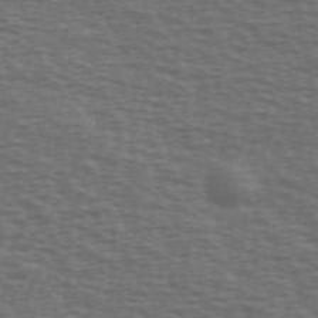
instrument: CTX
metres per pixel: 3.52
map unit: Ave
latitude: 39.8205
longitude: -113.4426
